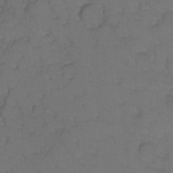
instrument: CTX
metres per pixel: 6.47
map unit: Hto
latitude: 3.5938
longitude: -32.3656
